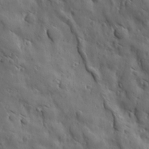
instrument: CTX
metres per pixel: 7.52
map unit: Ave
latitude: 12.2901
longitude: -105.4427
